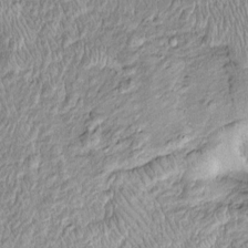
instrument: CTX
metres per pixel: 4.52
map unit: Htu
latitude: -4.5951
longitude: 158.7085
